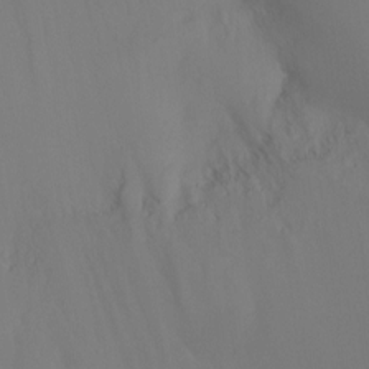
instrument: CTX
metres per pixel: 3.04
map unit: Ht
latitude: -9.6155
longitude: -31.9717
